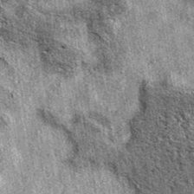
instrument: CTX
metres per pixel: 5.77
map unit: eAb
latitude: 38.4412
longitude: 105.7099
